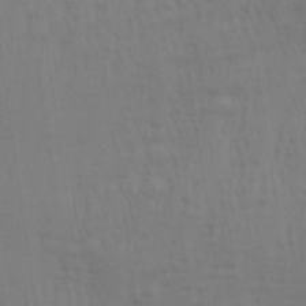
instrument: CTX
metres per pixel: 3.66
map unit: Aa
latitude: 29.7260
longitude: -135.1214
